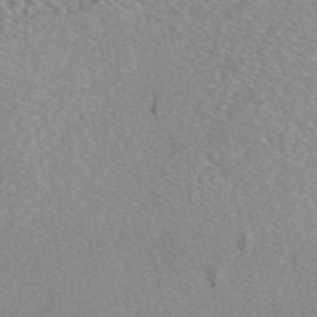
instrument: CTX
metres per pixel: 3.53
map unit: eAb
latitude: 47.1404
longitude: 107.8989
